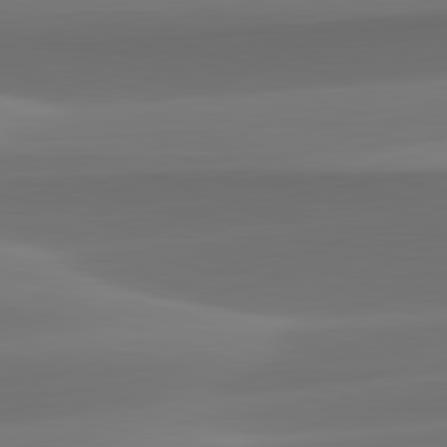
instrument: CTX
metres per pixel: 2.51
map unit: lApd
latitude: 82.2144
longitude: -163.7261
